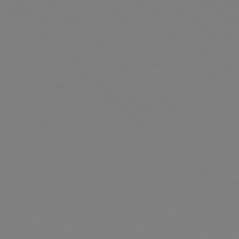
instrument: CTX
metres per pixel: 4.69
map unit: Hpe
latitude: 77.9528
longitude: -172.9324
